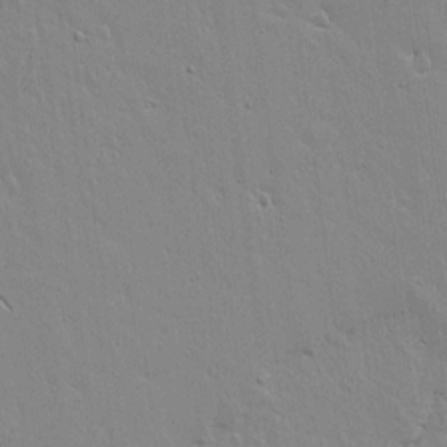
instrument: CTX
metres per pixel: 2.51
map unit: lAvf
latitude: 15.8206
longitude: -125.2537
